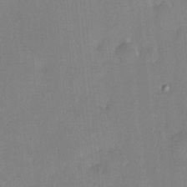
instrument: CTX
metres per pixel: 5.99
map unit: HNhu
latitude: 7.3671
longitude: 5.0486
